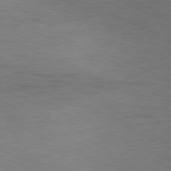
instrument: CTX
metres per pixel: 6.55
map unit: Ap
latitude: -78.1794
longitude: -72.8947
